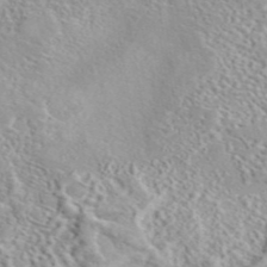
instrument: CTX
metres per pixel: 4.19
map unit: eAb
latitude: 44.1955
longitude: 114.8786
